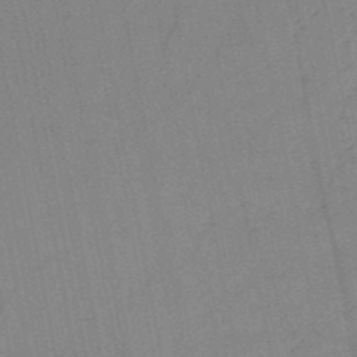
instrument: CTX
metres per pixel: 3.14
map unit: HNb
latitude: -48.2929
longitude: -40.1010
